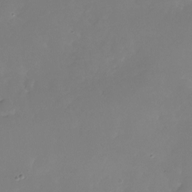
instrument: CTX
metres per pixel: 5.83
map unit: Nhu
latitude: -25.5777
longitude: -72.5924
